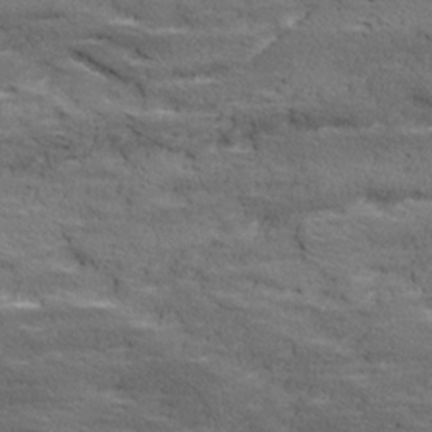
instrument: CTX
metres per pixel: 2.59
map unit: Ave
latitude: 18.1011
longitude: -135.9717
